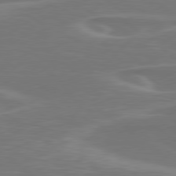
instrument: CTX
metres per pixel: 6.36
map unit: Hpe
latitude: 79.0459
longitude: -126.1200
